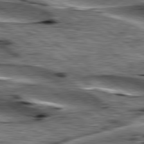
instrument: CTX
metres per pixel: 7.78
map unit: lApd
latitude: 79.7828
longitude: -48.6679
